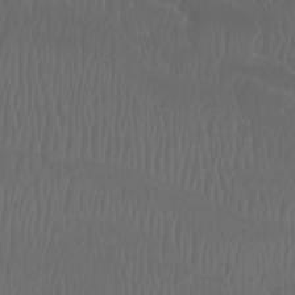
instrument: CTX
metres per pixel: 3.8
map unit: Htu
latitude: -6.0472
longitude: -70.4034
